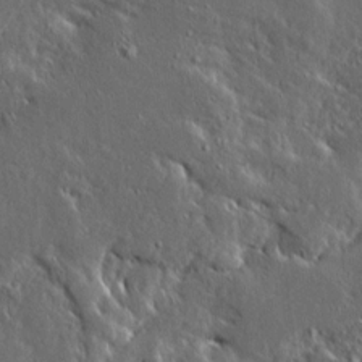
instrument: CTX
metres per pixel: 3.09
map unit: Ave
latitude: 14.7247
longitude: -138.5924
